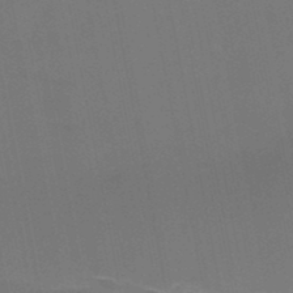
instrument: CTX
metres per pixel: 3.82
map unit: HNb
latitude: -48.6330
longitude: -48.2711
